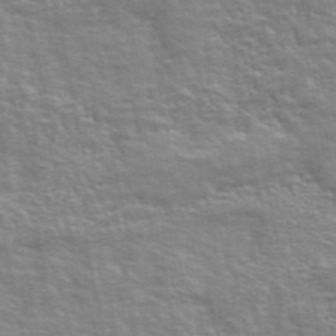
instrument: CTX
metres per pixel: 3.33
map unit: ANa
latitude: 48.1011
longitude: -76.7057
